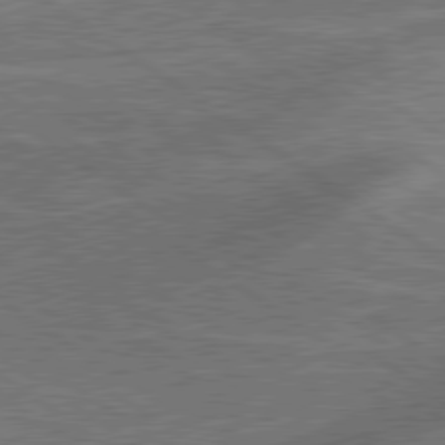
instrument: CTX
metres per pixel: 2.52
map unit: lApd
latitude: 79.4805
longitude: 173.2187
